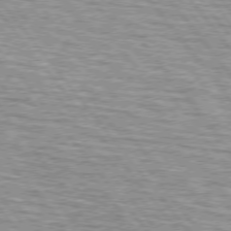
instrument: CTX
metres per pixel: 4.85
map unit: lApd
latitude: 75.0081
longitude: -76.4412
